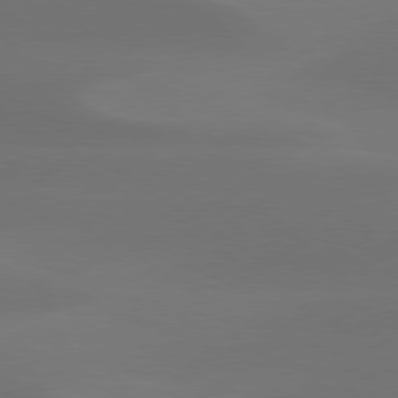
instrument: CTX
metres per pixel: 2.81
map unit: Hpe
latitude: 78.4601
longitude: -130.7625
